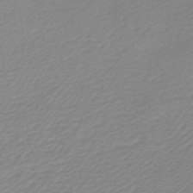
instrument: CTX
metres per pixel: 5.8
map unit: lHb
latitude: -46.6896
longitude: 64.5196
